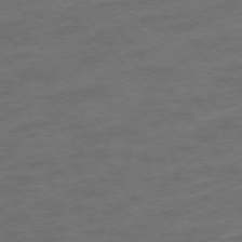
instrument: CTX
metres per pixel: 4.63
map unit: Ap
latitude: -76.0472
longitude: -84.8758
